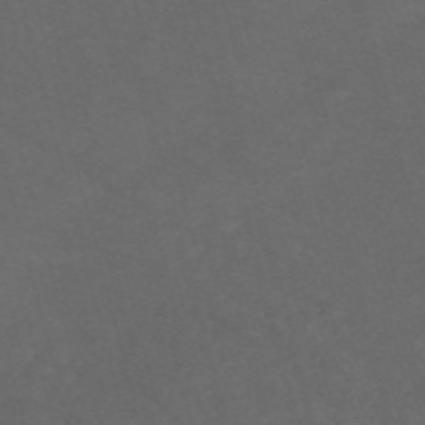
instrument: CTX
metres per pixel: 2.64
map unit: Nve
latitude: -58.3873
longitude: 59.2375
